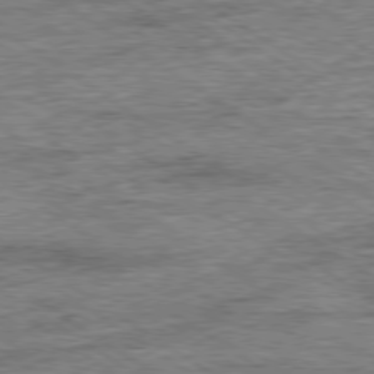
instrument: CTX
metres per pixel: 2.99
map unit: Ap
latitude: -79.7477
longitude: -78.7435
